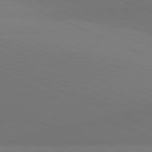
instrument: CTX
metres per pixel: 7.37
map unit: lApd
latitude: 81.4048
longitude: 136.6140
